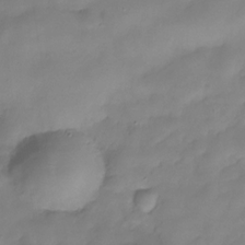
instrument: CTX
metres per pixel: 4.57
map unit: Hve
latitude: -29.8233
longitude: 94.0472
